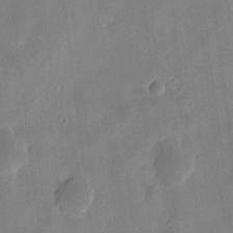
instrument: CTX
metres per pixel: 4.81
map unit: eHh
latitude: 7.9339
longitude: -73.6883
